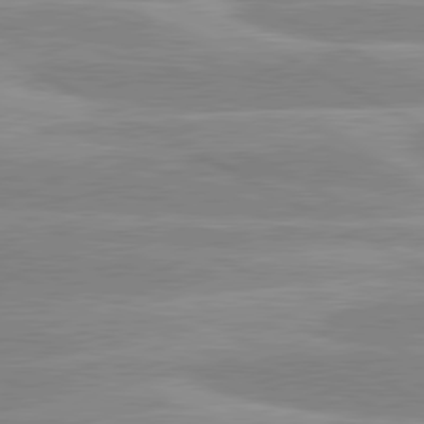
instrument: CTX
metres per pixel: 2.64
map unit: lApd
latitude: 80.6113
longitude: -124.6490
